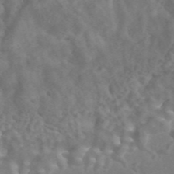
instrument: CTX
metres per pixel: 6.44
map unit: ANa
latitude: 43.8583
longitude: 26.9352
